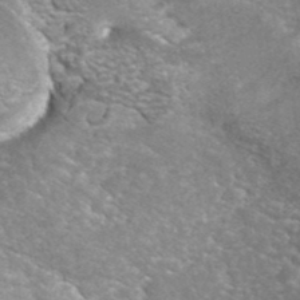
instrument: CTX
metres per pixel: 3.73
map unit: ANa
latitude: 42.3467
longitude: 25.2943
